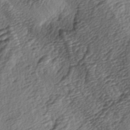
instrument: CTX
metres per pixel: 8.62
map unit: lAa
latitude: -4.0094
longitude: -123.2726
